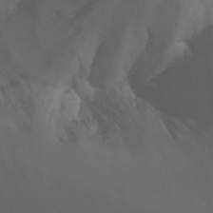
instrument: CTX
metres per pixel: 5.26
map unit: Nhu
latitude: -14.2740
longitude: -55.9339
